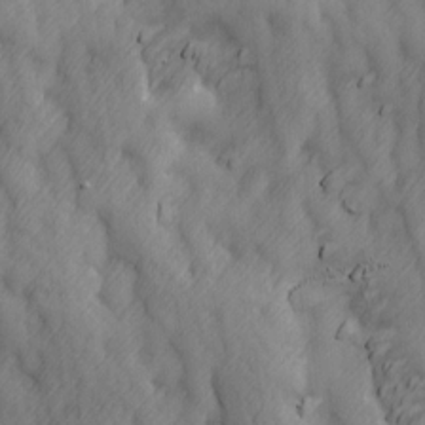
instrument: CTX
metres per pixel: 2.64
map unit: Ave
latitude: 13.3860
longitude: -105.0837
